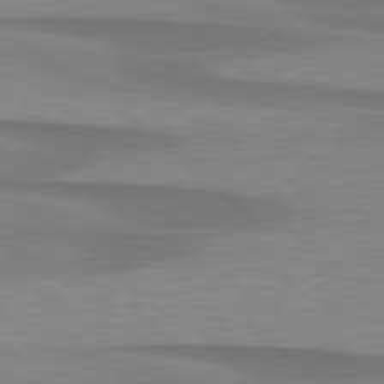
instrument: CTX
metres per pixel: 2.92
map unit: lApd
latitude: 79.2159
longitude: -88.5546
